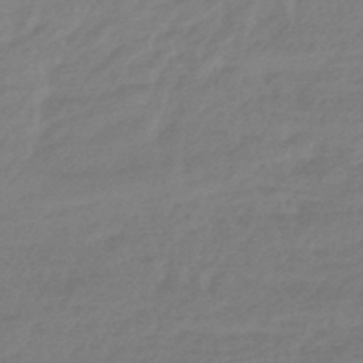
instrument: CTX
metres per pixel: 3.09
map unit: eHb
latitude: -46.1794
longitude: 84.3117
